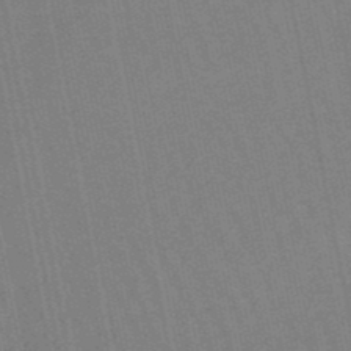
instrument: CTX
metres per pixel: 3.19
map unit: lHb
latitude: -49.8801
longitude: 68.8597
